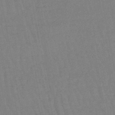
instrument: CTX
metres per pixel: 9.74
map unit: eHb
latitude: -46.2550
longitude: 78.8030
